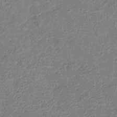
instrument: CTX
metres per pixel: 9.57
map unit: HNhu
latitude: -40.7463
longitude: 108.6707
